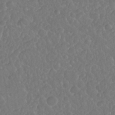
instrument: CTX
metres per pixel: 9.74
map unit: Nhu
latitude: 25.7260
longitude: -57.2725
